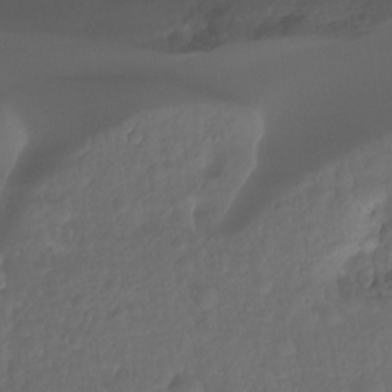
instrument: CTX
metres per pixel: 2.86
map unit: Ht
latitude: -14.2740
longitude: -57.4426
